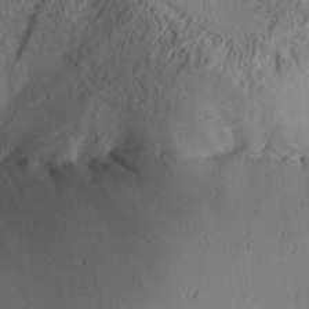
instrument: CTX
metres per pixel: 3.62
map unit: Aa
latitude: 29.1781
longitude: -135.6883
